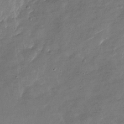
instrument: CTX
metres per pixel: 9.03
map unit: Nhu
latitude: -28.3306
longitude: -73.7261
